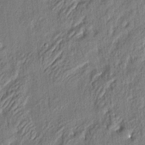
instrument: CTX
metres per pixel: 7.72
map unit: eHh
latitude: 4.5924
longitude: -77.2159
